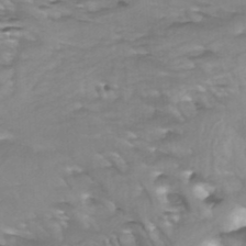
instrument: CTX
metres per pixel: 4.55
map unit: Htu
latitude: -4.9352
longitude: -76.7813
